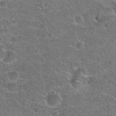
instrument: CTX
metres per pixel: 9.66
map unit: Hto
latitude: 21.5749
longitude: -48.8569
